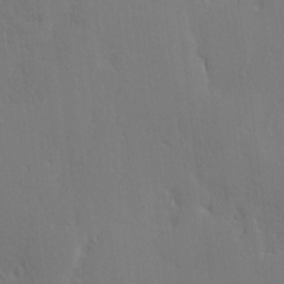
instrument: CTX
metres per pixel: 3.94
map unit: Nve
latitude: -8.5763
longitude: 175.5777
